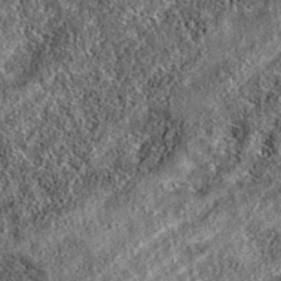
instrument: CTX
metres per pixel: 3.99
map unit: eAb
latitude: 36.9325
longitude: 108.6896
